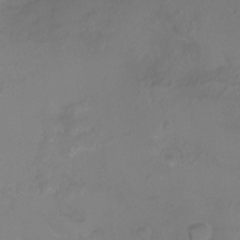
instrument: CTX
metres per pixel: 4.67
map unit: Ht
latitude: -0.1795
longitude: -38.6679
